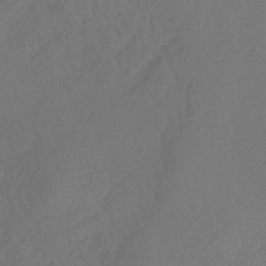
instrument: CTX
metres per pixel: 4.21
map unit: HNhu
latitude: -40.1228
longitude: 108.2739
